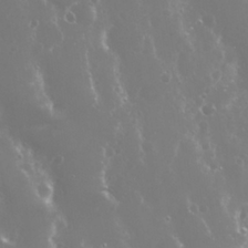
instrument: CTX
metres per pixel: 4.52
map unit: Nhu
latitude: 25.9717
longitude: -60.1011
